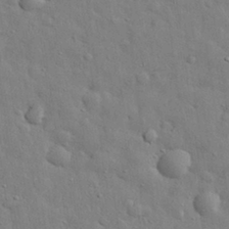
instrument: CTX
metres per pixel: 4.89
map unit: eHh
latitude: 29.8205
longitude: -75.9339
